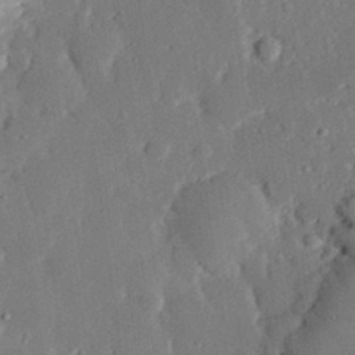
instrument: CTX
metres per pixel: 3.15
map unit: eHh
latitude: 29.4048
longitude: -81.1781
